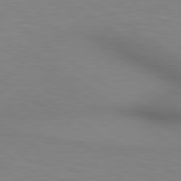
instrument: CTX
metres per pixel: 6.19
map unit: lApd
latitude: 80.1389
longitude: 121.7855
